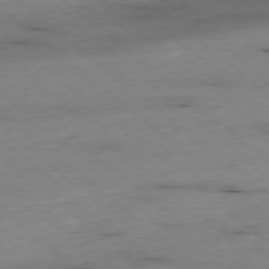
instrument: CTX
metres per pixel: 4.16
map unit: Ap
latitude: -78.0850
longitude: -89.7072
